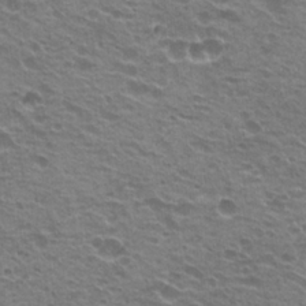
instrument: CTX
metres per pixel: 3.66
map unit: Hto
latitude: 22.2333
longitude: -32.0255
